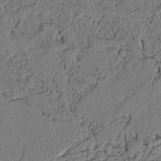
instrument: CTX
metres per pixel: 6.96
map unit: lAvf
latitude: 4.5168
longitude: 164.9920
